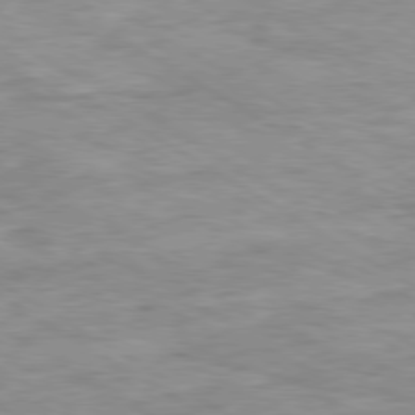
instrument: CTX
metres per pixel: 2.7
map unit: Ap
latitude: -80.4062
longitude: -74.8947
